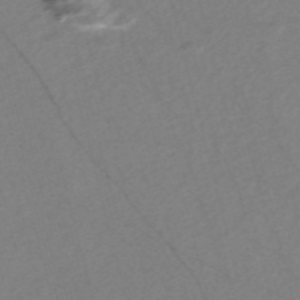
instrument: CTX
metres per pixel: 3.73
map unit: Nve
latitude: -57.1053
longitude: 54.0661
